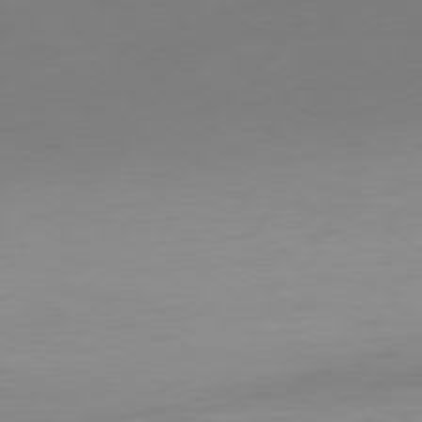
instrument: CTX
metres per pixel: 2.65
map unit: Ap
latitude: -78.9163
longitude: -76.4979
